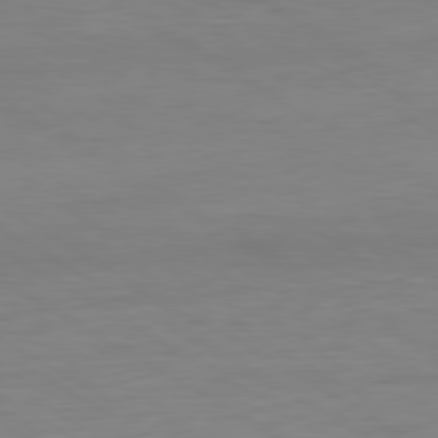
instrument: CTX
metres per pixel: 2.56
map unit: Ap
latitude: -80.9542
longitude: -79.2915
